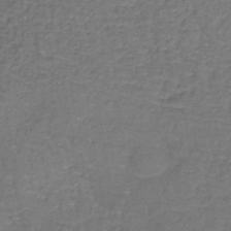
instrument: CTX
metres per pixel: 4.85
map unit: lHb
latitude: -39.2943
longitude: 60.9542
